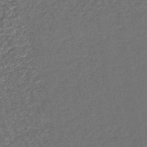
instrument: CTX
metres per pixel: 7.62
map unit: lHb
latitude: -42.9919
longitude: 79.6721
